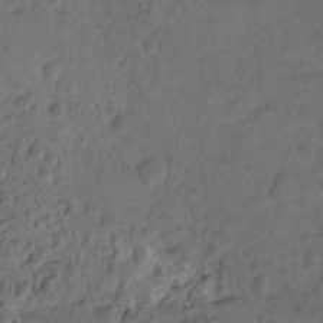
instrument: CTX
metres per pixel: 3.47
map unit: Hto
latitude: -7.7288
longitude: -44.4790
